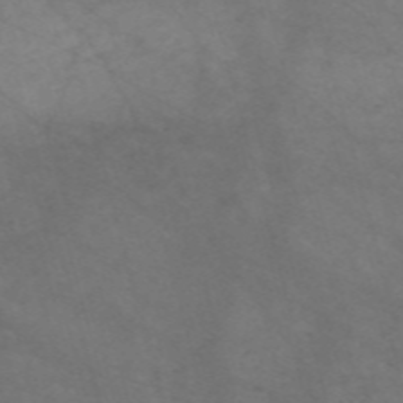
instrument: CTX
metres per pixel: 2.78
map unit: Nve
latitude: -59.0486
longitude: 59.0486
